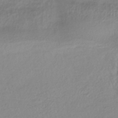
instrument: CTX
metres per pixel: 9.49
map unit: lHb
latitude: -37.8611
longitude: 69.6721
